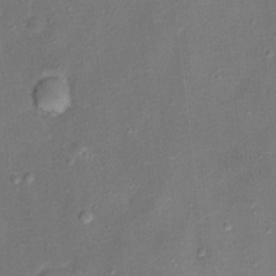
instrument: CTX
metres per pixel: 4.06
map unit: Ht
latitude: 13.2348
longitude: -38.9325
